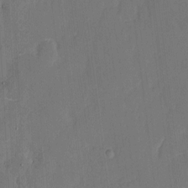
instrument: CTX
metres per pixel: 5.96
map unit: eHh
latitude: 6.2334
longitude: -68.7246
